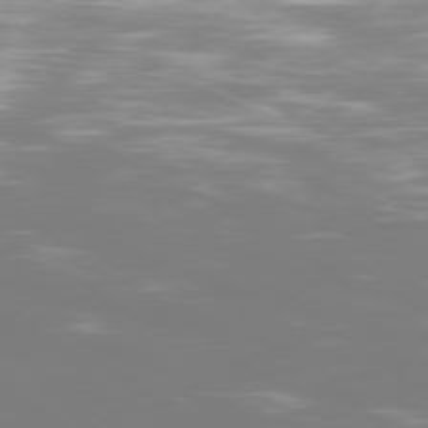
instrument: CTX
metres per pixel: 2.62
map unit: Ap
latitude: -79.2187
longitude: -93.5938
